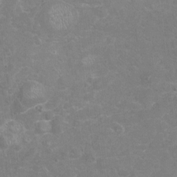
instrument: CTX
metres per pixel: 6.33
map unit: Nhu
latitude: -17.8801
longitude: -56.9702
